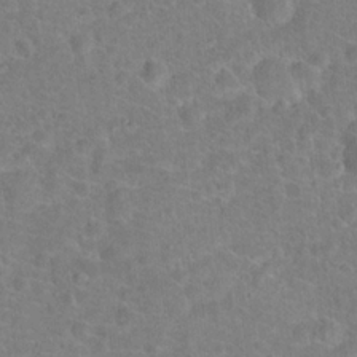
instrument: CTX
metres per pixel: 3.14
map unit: Hto
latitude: 17.8394
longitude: -43.4615
